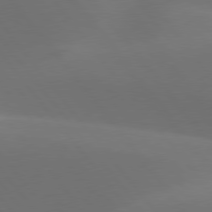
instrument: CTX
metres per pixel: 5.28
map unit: lApd
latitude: 77.8961
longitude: -52.6491
